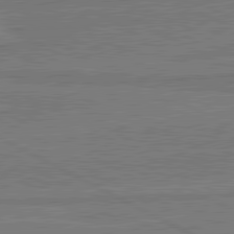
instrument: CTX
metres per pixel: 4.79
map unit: lApd
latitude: 81.0836
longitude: 168.4629
